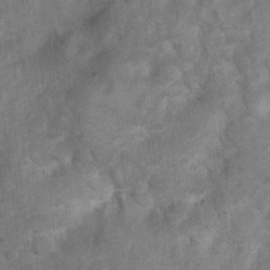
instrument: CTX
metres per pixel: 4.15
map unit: Ht
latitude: 2.7435
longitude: -26.9892
